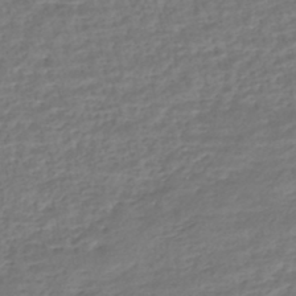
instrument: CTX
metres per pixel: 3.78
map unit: HNhu
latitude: -45.5021
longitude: 103.1431
